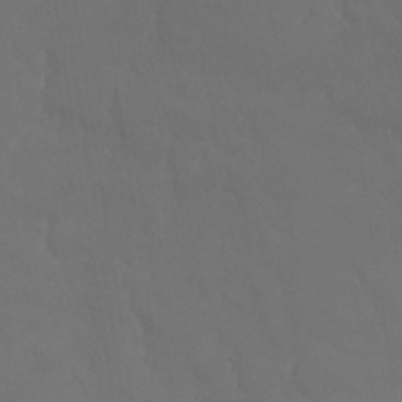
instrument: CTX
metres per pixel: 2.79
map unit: Nhu
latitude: 24.6112
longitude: -61.7638
